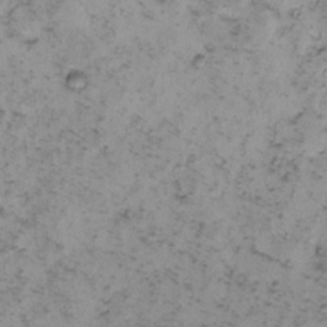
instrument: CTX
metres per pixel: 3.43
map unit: eHh
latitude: -0.4818
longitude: 18.8597
